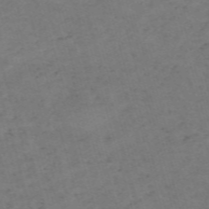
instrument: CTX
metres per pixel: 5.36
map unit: Nve
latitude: -59.4265
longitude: 57.3132
